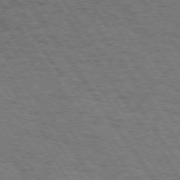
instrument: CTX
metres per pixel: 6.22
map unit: Hpe
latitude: 73.7828
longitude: -131.1404
